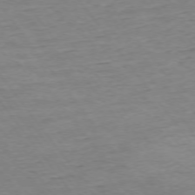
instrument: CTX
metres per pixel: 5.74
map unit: Ap
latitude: -75.2754
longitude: -84.9325
